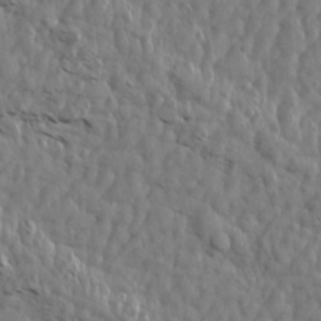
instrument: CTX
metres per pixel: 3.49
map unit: Aa
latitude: 14.3846
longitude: -141.8016
